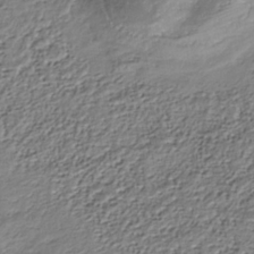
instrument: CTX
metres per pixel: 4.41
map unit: Nhu
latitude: -37.8989
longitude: -81.8205
